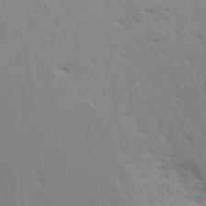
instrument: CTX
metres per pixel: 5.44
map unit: HNhu
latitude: 7.2537
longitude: -2.3089
